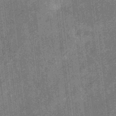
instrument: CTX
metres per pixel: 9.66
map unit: eHb
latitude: -35.5210
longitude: 78.9541
